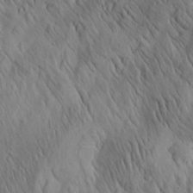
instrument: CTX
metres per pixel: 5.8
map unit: Aa
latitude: 26.6680
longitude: -142.2523
